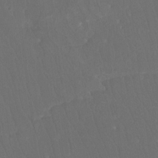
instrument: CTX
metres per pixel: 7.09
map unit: Htu
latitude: -11.8044
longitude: -73.6127
